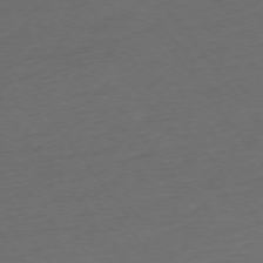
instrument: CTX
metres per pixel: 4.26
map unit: Ap
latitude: -75.9745
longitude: -89.3482
